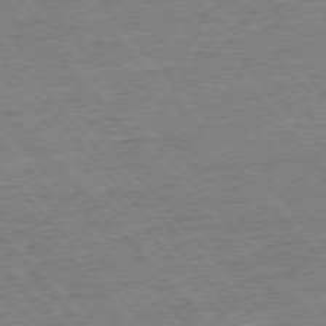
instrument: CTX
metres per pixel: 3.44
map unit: Ap
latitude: -77.2943
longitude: -96.2333
